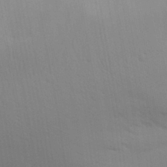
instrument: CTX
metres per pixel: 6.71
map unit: Aa
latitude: 30.6869
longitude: -144.5546
